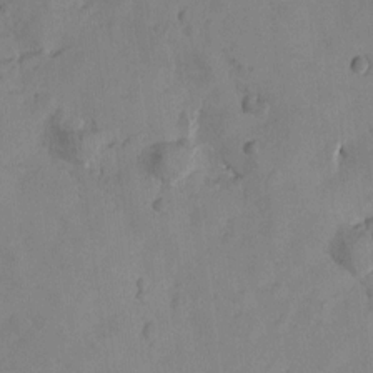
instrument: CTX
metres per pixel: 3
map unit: Htu
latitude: -2.9163
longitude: -176.3089
